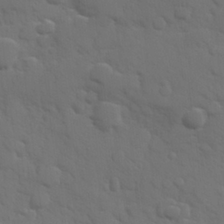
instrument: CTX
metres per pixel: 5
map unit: Hve
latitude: 25.3103
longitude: 148.3307
